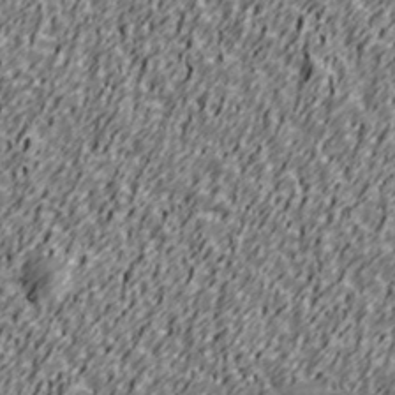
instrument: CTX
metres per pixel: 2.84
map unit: Ave
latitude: 40.8757
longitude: -113.2537
